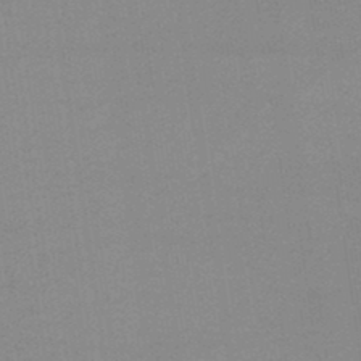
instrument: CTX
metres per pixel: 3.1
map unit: lHb
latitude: -47.8233
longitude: 67.1620
